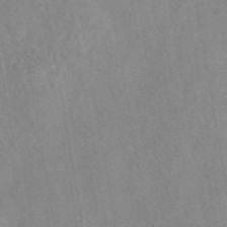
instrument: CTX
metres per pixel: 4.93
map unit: eAb
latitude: 44.1578
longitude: 116.2172
